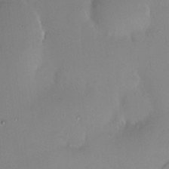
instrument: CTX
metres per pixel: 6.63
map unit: HNhu
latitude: 5.0458
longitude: 8.2928
